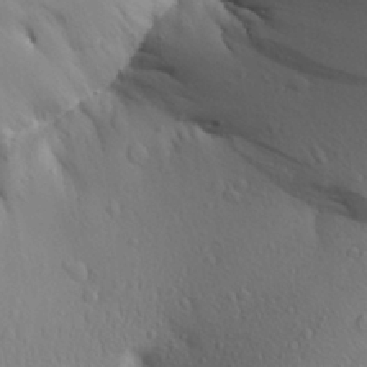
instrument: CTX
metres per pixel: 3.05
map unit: Aa
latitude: 26.9514
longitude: -148.4601
